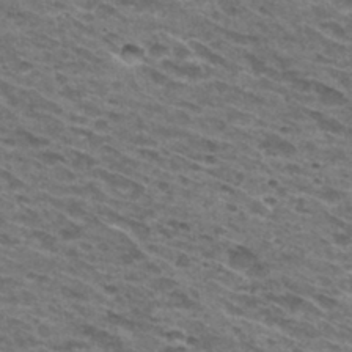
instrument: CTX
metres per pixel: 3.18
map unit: Hto
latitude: 31.7072
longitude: -46.3657
